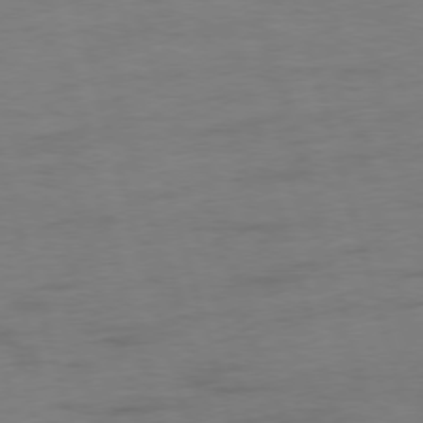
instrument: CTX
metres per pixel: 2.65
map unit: Ap
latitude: -75.9556
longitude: -73.7828
